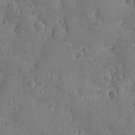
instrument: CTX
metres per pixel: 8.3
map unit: Ave
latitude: -9.0108
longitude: -118.7435
